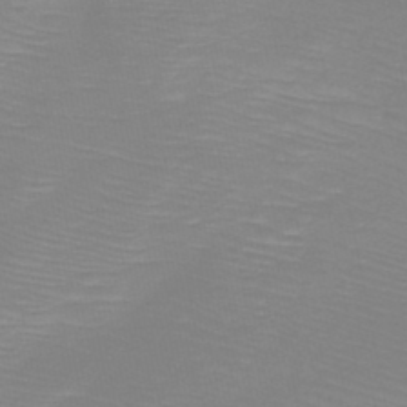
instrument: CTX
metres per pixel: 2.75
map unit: HNb
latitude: -45.5021
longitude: -45.0269
